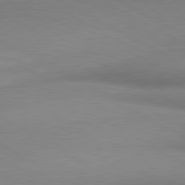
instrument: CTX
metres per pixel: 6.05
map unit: lApd
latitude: 80.2333
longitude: 167.5399
